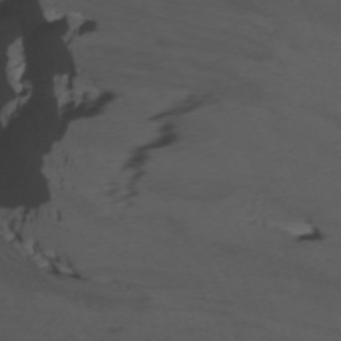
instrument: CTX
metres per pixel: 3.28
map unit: Nhu
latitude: -12.0283
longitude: -74.6868
